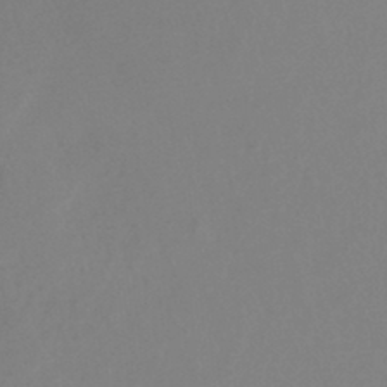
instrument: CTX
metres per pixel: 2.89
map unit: HNb
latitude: -45.1809
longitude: -42.5168
